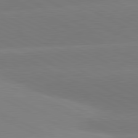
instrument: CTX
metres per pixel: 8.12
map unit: lApd
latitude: 81.1781
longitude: -154.6868
